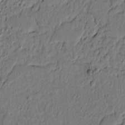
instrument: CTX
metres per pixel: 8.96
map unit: lAvf
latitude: 4.9325
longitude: 165.6155
